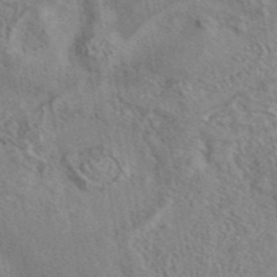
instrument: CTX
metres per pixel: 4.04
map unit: eAb
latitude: 42.4412
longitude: 109.6155
